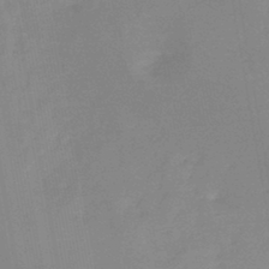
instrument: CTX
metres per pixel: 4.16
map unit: HNb
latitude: -44.8408
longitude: -44.9136
